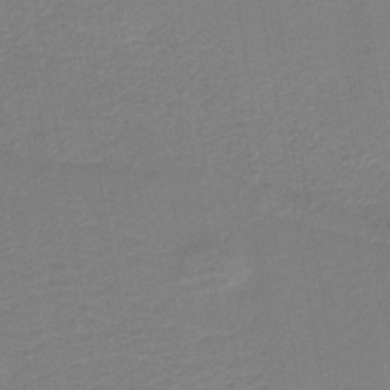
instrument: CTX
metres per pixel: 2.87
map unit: HNb
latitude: -41.1809
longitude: 51.2565
